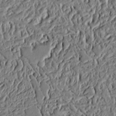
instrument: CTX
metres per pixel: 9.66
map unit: Ht
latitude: 10.3090
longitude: -75.4238
